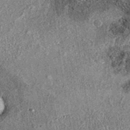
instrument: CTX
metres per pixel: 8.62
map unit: eAb
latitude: 37.6127
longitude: 107.0108
